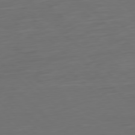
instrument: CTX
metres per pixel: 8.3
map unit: Ap
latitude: -79.7666
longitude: -54.9891
